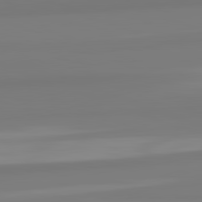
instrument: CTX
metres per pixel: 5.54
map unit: lApd
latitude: 82.5923
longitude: 174.3873
